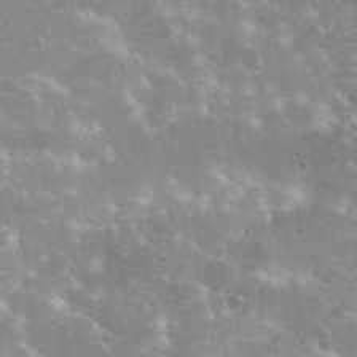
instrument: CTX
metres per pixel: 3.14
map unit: Hto
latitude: 20.4601
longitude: -40.2900
